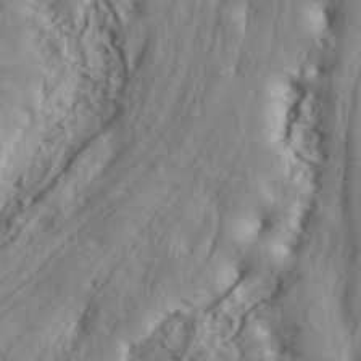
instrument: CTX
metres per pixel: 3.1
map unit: ANa
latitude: 43.0647
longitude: 47.7288
